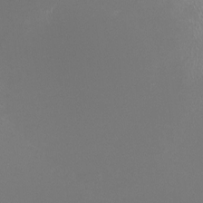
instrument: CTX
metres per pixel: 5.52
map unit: HNhu
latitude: -0.7653
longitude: 0.3496
